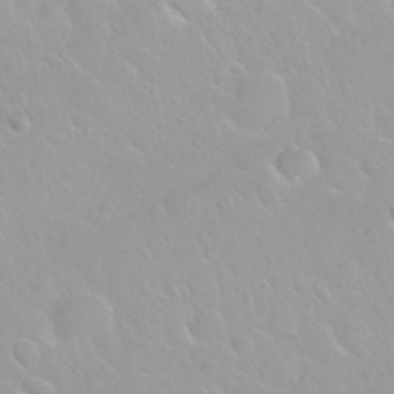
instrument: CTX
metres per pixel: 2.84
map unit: Nhu
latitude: 29.8961
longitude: -55.3670
